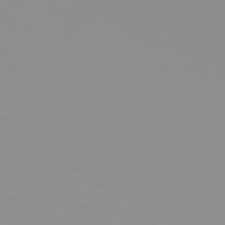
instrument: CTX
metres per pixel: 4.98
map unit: Ap
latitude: -79.1053
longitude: -95.0837
